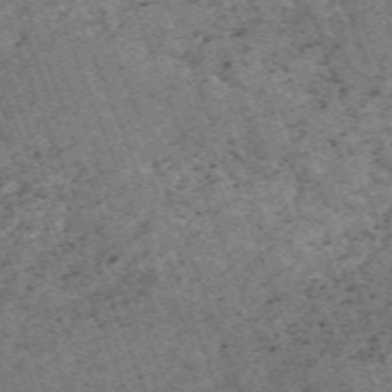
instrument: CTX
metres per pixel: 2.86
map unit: HNb
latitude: -54.9731
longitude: -48.1389
